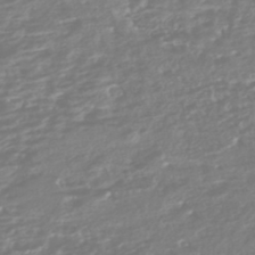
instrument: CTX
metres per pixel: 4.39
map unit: HNhu
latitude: -45.3510
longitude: 100.8030
